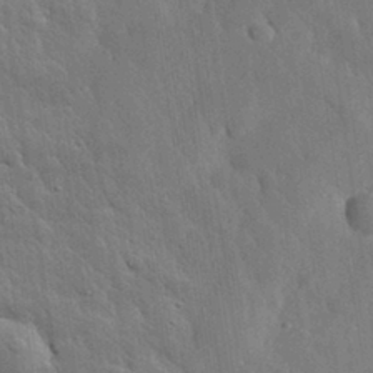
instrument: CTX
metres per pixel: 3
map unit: eHh
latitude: 30.9892
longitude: -78.6302
